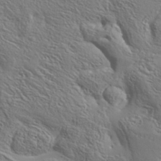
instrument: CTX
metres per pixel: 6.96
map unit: Aa
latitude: 34.2900
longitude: -134.2900
